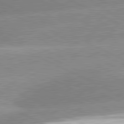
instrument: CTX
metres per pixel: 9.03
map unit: lApd
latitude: 81.5560
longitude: -163.8962
